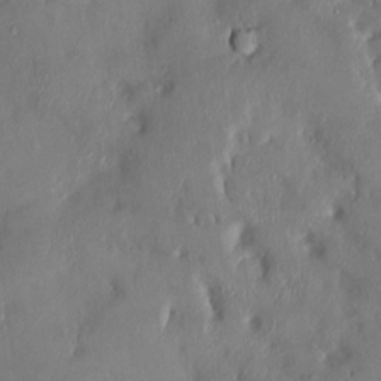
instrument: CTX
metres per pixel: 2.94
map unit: HNhu
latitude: 4.5735
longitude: -5.0080
